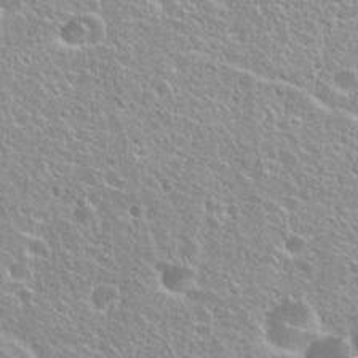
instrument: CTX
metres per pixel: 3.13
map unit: Hto
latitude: 26.2334
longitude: -50.4790
